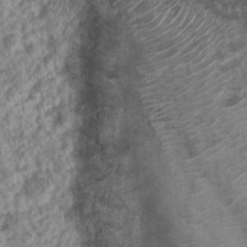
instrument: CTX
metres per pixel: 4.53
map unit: Nhu
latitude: 4.6868
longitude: -17.9717
